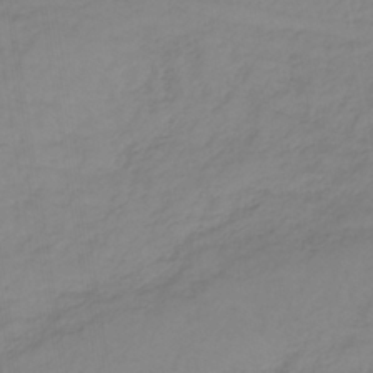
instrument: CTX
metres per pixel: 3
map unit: lHb
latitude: -36.2172
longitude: 70.7652
